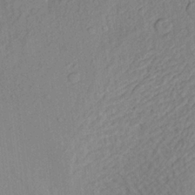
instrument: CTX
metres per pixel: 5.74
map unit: Aa
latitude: 21.5182
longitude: -147.7639
